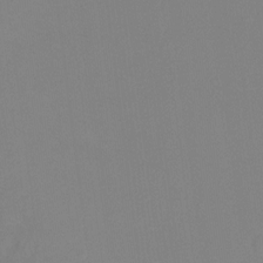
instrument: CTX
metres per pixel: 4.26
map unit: Nhu
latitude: -14.0283
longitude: -56.4978
